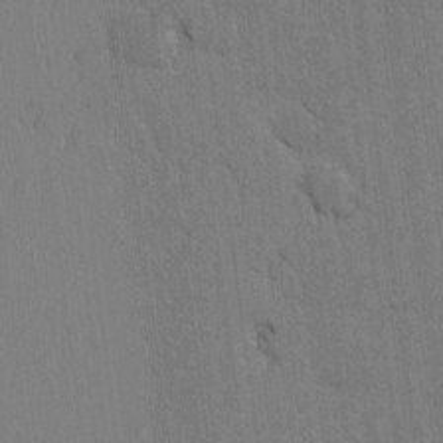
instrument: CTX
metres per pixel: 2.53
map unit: lAvf
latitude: -5.4454
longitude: -114.6301
